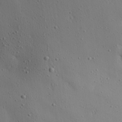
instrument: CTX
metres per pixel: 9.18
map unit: Aa
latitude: 21.4238
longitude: -143.6505
